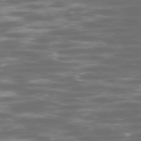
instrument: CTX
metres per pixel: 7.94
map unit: Ap
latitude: -76.6141
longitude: -69.9717
